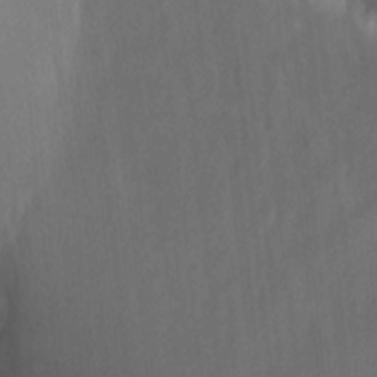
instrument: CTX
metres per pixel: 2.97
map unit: eHh
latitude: 4.8002
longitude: -73.9906
